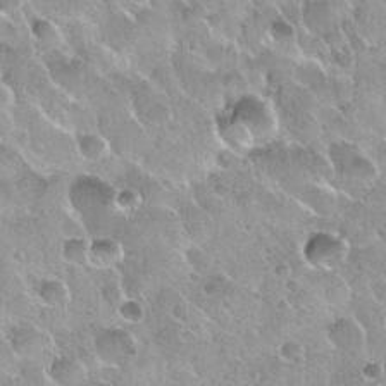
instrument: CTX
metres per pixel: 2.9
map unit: Nhu
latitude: 30.3657
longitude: -54.4034
